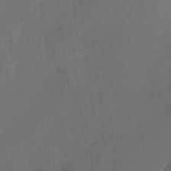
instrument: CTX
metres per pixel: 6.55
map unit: Nhu
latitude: -22.9731
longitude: -71.5182
